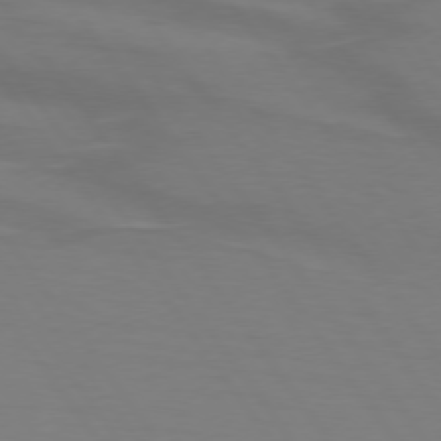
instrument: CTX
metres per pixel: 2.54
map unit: lApd
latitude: 74.5924
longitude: -79.4238
